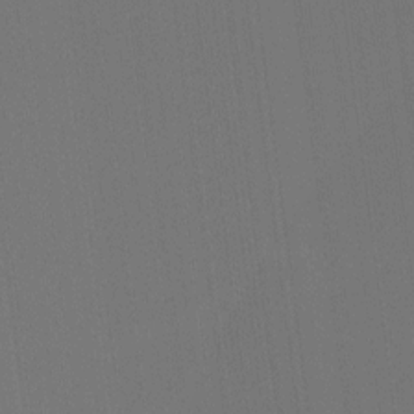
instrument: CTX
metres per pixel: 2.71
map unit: Ht
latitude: -8.5007
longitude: -38.8191
